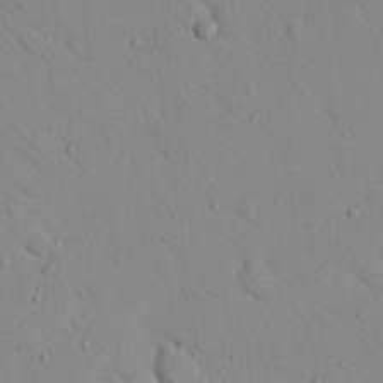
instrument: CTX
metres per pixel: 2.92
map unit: Nhu
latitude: 23.5749
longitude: -75.0836
